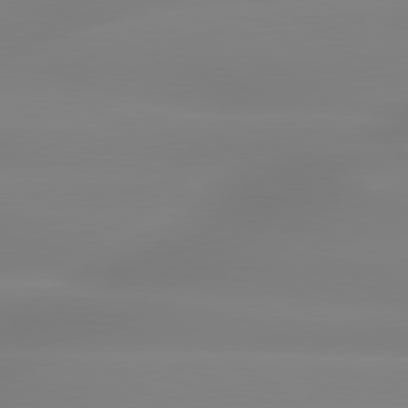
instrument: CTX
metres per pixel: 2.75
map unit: lApd
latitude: 79.6316
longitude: -136.1200
